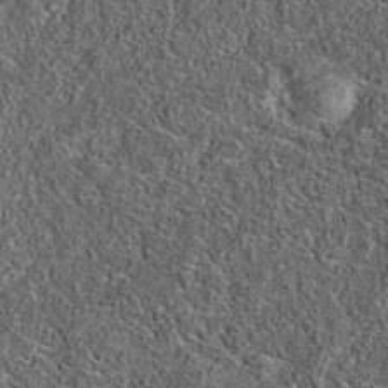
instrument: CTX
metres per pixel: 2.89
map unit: eAb
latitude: 36.1767
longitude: 107.0675
